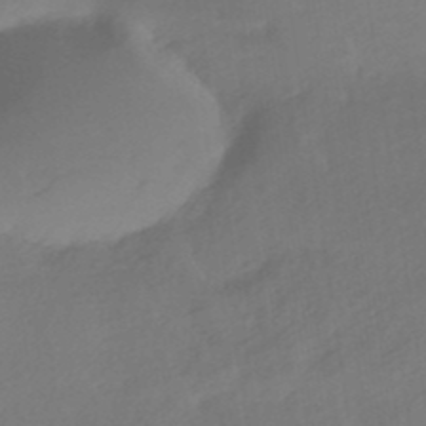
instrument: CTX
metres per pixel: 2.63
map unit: HNhu
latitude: -41.7477
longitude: 93.0864
